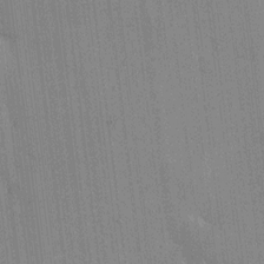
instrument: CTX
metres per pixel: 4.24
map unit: HNhu
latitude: 9.0270
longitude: 15.5588
